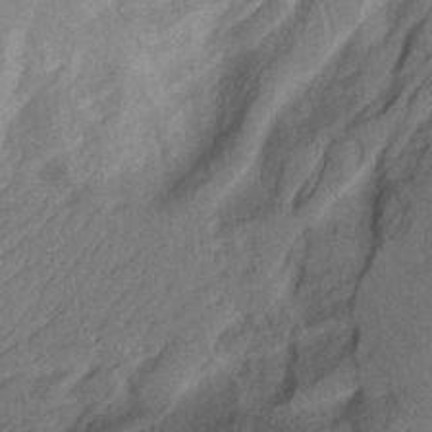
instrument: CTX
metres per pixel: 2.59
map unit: Aa
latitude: 18.1955
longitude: -144.2711
